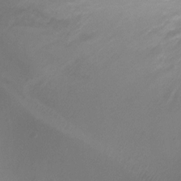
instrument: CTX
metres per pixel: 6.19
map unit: Ht
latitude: 1.8961
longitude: -24.8191
